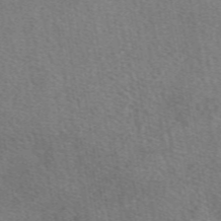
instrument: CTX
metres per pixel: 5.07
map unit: eAb
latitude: 49.5749
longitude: 110.7085
